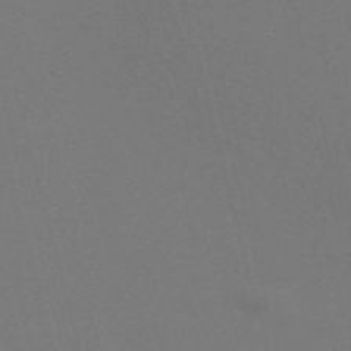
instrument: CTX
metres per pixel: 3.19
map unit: Nve
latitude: -57.8611
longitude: 52.0094
